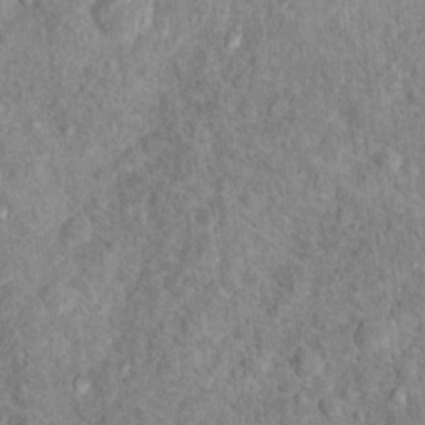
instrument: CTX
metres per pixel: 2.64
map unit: Hto
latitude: 10.4034
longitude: -37.3104
